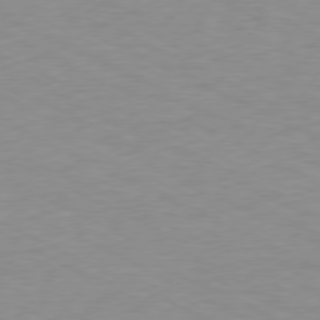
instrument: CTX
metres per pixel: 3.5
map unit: Ap
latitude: -78.2739
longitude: -73.0081
